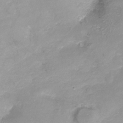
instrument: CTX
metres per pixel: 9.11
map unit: Ht
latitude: -16.2362
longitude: -42.4223
